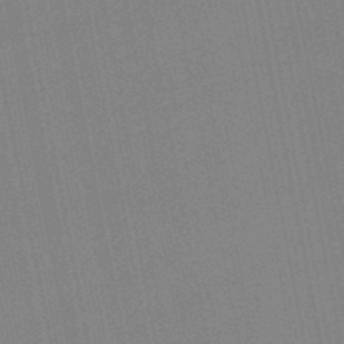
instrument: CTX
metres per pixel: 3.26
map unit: lHb
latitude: -48.9353
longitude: 80.1795
